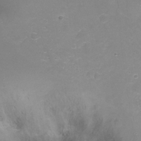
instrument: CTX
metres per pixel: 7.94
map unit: Nhu
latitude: -17.0298
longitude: -48.6490
